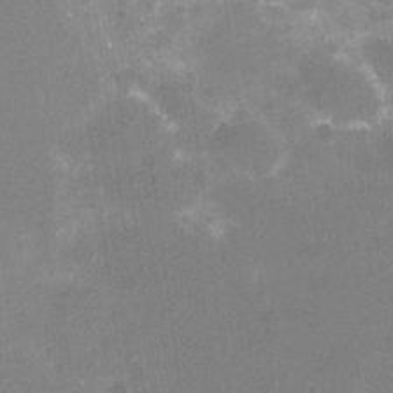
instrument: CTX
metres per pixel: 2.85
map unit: Nhu
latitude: -16.4251
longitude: -56.7813
